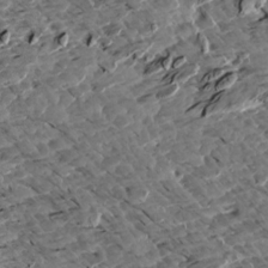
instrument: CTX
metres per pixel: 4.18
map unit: Aa
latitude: 12.9325
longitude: -141.1403
